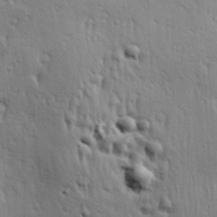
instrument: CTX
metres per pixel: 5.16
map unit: Hve
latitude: 23.7827
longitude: -97.0269
